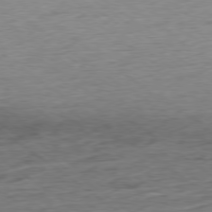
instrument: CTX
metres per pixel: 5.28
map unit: Ap
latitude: -79.1431
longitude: -101.9528
